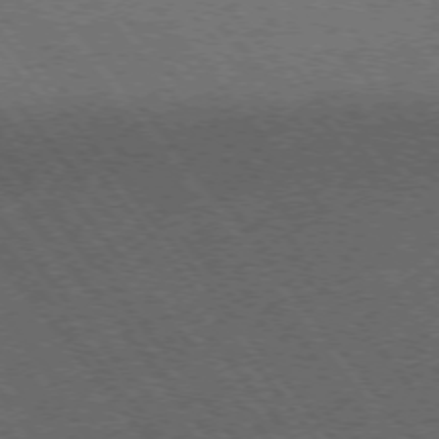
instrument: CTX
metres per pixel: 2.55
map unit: Ap
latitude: -75.8234
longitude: -62.6680
